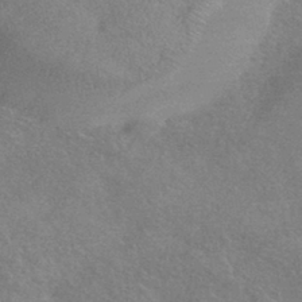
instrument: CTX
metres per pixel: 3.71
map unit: HNhu
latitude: -42.6518
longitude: 92.7652
